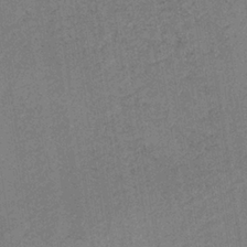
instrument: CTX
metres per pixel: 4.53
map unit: HNb
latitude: -33.7478
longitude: 62.7463
